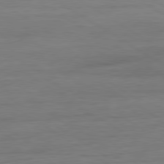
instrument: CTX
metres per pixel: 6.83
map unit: Ap
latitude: -81.0865
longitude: -79.8395
